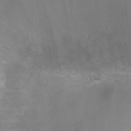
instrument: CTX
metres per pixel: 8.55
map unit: Ht
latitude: -5.2376
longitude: -28.3089
